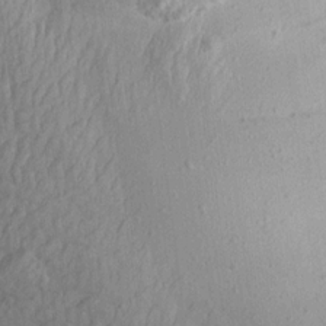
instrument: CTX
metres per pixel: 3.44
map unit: Aa
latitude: 14.7058
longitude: -143.8961
